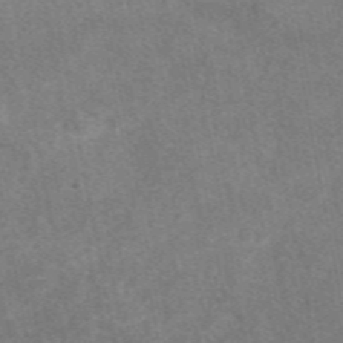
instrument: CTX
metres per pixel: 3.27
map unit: eAb
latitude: 48.2711
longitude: 121.3320
